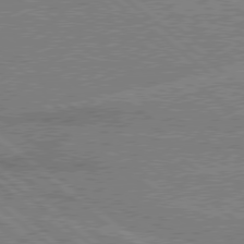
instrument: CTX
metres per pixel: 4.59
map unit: Hpe
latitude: 78.3656
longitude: -160.7057
